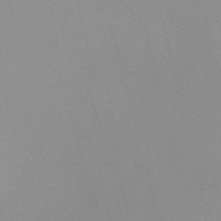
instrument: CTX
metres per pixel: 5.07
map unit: Nve
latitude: -57.5399
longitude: 60.3306
